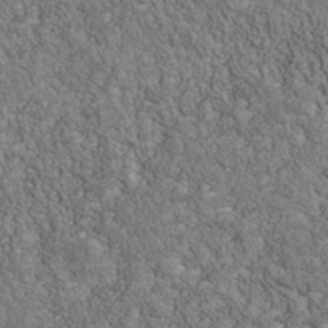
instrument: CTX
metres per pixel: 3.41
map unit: Nhu
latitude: -39.8989
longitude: -83.9150
